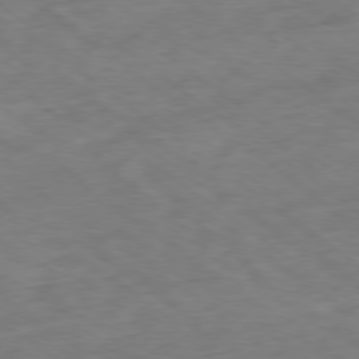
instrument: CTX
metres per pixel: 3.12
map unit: Ap
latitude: -78.8975
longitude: -77.4426
